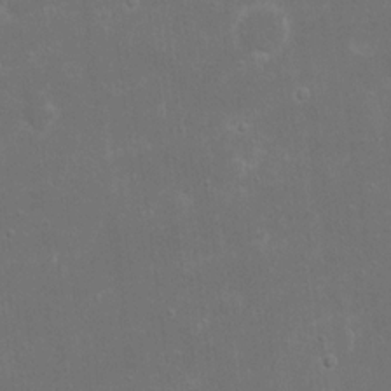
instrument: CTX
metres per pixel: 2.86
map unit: eHh
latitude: 17.2537
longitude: -72.5924
